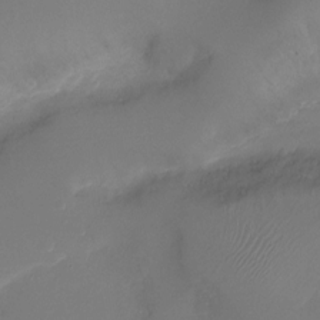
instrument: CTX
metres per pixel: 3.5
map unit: Ht
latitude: -8.1228
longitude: -27.1592
